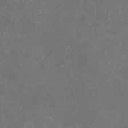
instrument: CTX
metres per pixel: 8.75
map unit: HNhu
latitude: 0.8380
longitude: -1.2159
